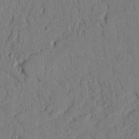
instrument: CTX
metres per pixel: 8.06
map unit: Nhu
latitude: 17.8583
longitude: -78.0633
